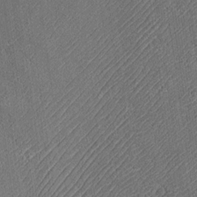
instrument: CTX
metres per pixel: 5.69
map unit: Htu
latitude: -7.2754
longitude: 156.0661
